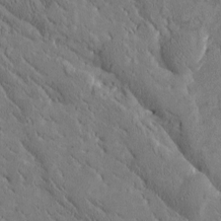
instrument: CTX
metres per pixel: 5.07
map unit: Htu
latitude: -1.0865
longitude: 175.5777
